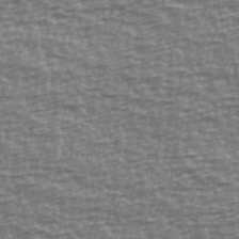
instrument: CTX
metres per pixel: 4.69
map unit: Ave
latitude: 40.4223
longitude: -114.1955
